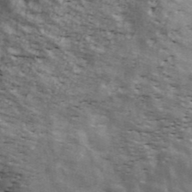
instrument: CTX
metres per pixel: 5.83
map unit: ANa
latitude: 43.4427
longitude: 47.1620
